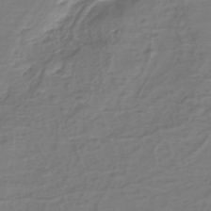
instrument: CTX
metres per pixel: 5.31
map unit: eHh
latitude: -39.6155
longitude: -27.4427
